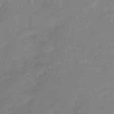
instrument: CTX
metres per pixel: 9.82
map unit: Ht
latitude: -15.0865
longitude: -42.6680
